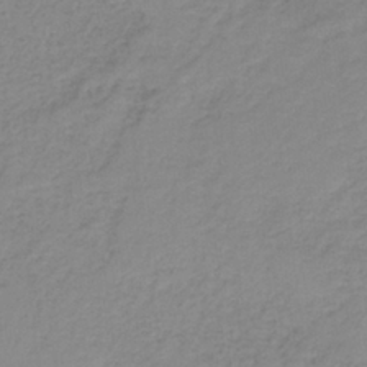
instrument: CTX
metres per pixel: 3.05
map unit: eAb
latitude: -37.5588
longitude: 53.1620
